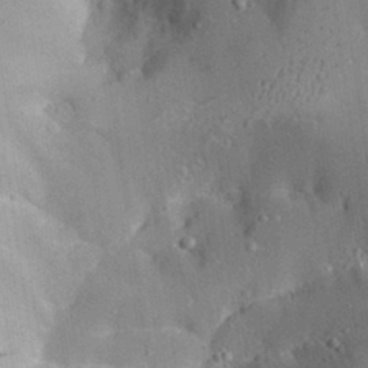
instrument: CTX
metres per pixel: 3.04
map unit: Aa
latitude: 29.0458
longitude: -131.4994
